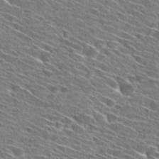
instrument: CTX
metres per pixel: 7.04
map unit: Hto
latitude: 29.5749
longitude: -45.2915
